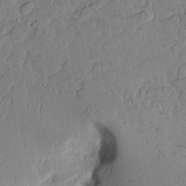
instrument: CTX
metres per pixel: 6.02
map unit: Aa
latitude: 11.2726
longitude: -128.5168
